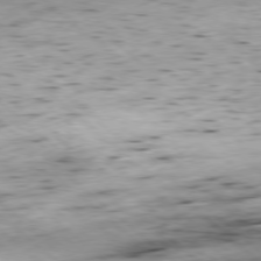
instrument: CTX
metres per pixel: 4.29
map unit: Hpe
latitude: -78.6707
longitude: -15.9717
